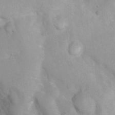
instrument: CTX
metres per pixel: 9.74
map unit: Ht
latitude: 3.5560
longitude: -26.5546
